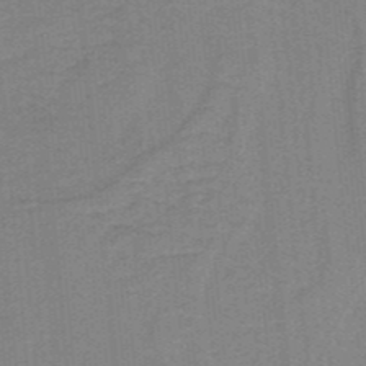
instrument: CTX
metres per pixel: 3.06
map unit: lHb
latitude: -40.1228
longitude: 54.4629
